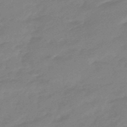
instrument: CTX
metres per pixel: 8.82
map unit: lHb
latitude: -49.1054
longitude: 79.6344
